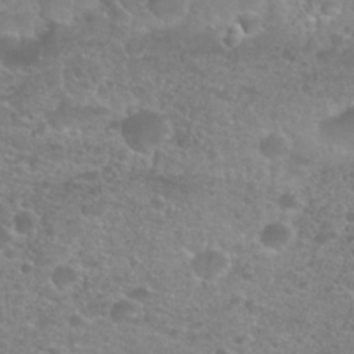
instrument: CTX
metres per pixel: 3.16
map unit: Nhu
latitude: 27.4238
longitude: -52.8947
